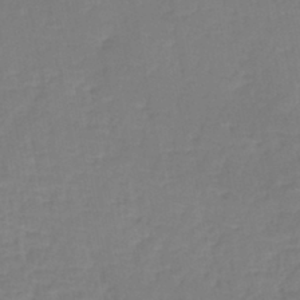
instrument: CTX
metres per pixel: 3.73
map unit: eHh
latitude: -42.9730
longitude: -31.4049
